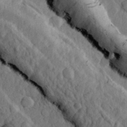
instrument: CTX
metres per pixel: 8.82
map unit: lHvf
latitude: 22.4034
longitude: 143.8233
